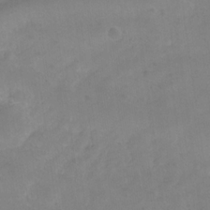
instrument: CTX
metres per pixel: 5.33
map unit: HNhu
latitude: -28.3117
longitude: 75.4266
